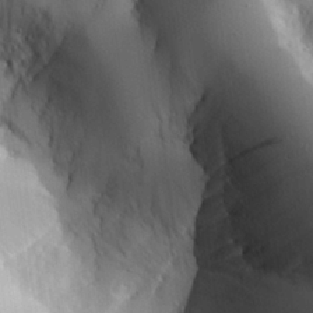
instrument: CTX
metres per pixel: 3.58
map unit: Aa
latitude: 25.5560
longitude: -127.4238
